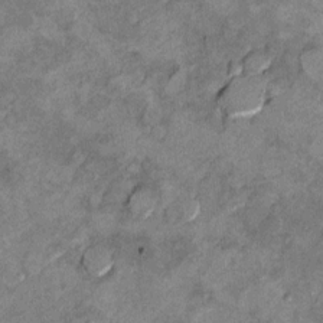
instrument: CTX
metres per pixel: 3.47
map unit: Hto
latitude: 9.4615
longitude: -36.5168
